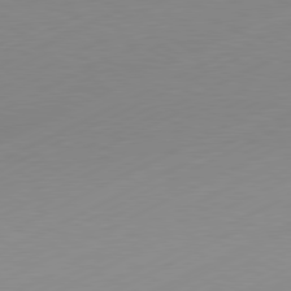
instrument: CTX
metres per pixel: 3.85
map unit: Hpe
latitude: -82.0472
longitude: 12.5574
